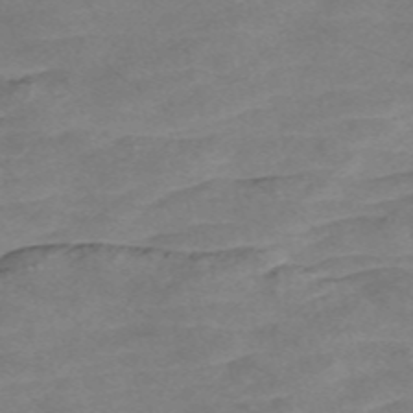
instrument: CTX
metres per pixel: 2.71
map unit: Nve
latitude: -58.0660
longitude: 61.4265
